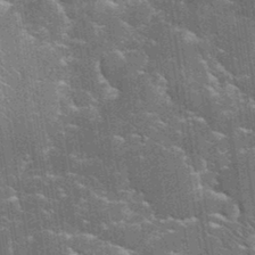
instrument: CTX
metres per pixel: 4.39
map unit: eHh
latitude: 34.9513
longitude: -65.5938
